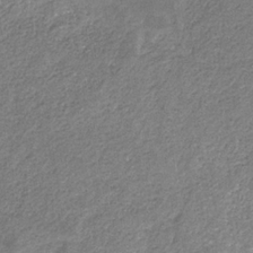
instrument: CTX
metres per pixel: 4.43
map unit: eHb
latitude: -31.1431
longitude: 69.0297
